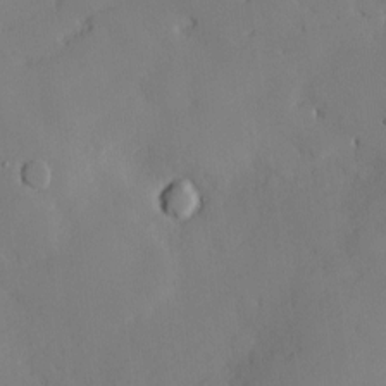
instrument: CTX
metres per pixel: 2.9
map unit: Nve
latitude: -8.8219
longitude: 175.9745
